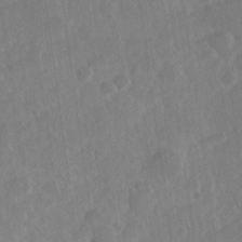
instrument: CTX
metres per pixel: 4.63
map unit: Hve
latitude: 24.0822
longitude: 144.5385
